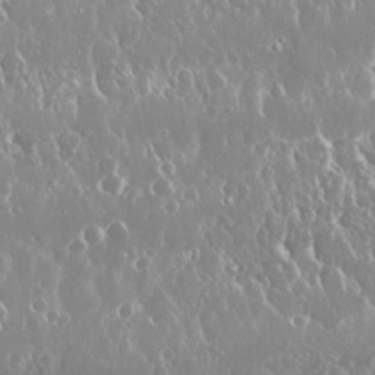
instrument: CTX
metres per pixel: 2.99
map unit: Nhu
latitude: 24.9702
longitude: -60.2522
